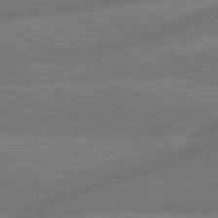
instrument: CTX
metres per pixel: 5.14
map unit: Hpe
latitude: 78.9514
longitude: -152.3279
